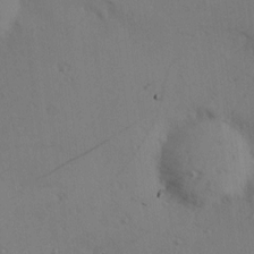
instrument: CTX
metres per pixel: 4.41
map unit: Hve
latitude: 13.8772
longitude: -90.8758
